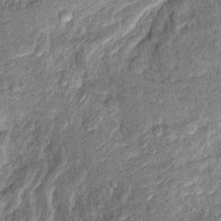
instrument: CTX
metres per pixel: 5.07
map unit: Hto
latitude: 10.4979
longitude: -37.4048
